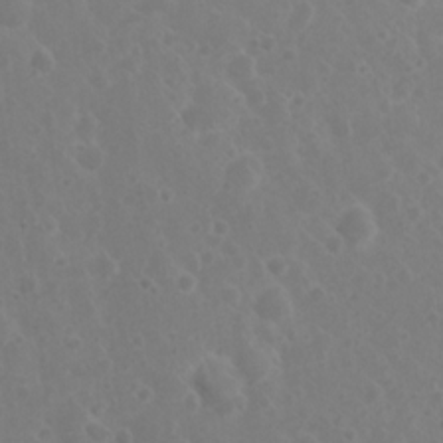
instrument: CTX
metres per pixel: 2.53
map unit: Nhu
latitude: 2.3278
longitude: -14.8947
